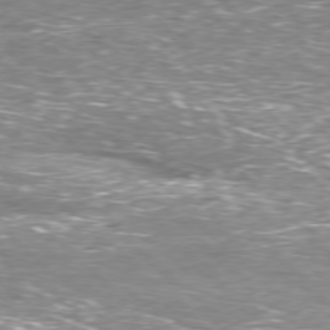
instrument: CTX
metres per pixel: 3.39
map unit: Hpe
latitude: -77.8044
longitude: 15.2376
